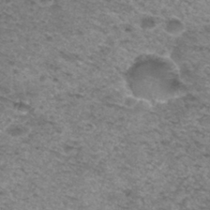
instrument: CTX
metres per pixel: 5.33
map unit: Hto
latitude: 30.6680
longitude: -48.1389
